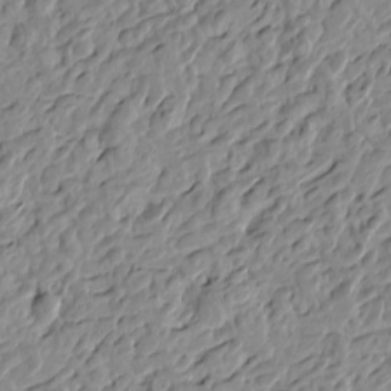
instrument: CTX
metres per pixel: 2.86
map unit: Htu
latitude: -3.2942
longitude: -175.8017
